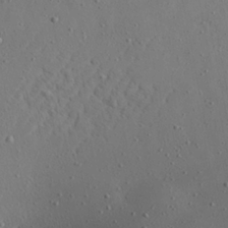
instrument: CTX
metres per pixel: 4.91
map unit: Aa
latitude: 22.4790
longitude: -142.5168
